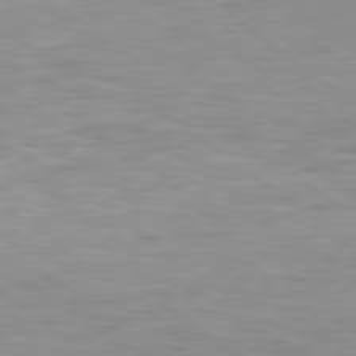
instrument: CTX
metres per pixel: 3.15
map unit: Hpe
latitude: 79.3104
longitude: -128.8002
